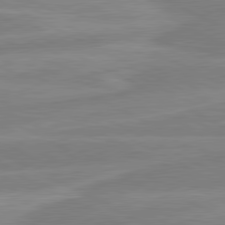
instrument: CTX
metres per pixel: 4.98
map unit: lApd
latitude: 80.8191
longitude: -169.2915
